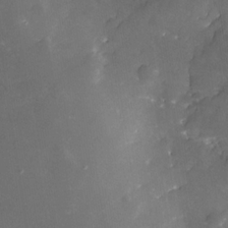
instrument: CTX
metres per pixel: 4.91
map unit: Nhe
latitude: -32.8408
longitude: -116.3089
